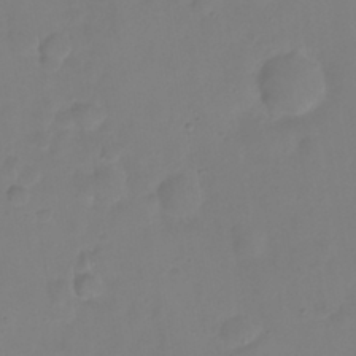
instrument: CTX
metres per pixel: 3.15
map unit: eHh
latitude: 22.2333
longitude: -63.1403
